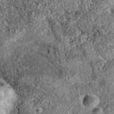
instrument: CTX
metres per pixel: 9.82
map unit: eAb
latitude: 36.3845
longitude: 109.1620
